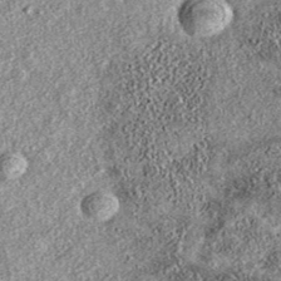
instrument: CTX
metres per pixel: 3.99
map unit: eAb
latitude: 38.0255
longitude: 108.1228
